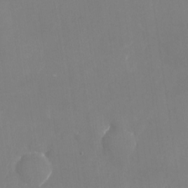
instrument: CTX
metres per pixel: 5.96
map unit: Nhu
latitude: -24.5007
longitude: -70.5168
